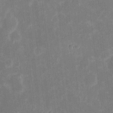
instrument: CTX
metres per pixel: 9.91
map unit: eHh
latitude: 6.4979
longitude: -69.6883
